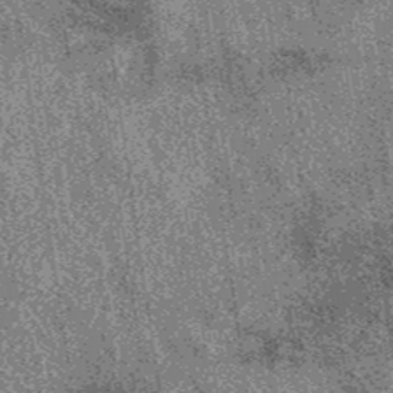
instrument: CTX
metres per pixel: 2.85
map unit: eAb
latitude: 38.2711
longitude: 107.5210
